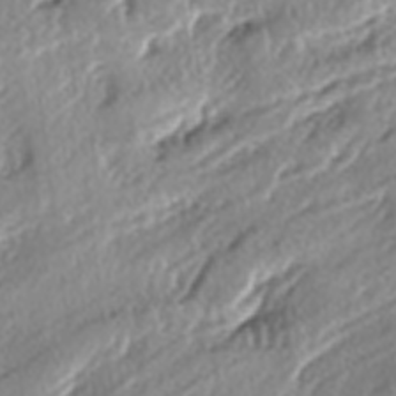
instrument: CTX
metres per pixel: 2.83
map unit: lAa
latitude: -6.3873
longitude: -124.2712
